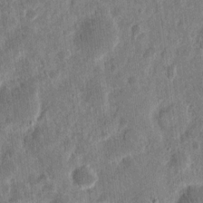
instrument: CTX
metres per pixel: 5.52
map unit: eHh
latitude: 12.2145
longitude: -73.6883
